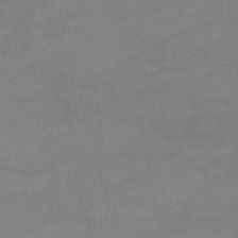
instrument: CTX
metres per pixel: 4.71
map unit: lHb
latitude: -43.8800
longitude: 67.3699
